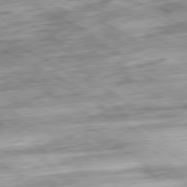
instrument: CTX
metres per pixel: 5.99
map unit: Ap
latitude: -80.8597
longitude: -70.3467
